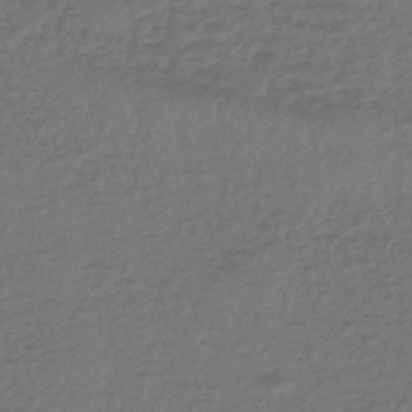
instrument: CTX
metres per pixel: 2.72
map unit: lHb
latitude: -43.7666
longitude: 80.9542
